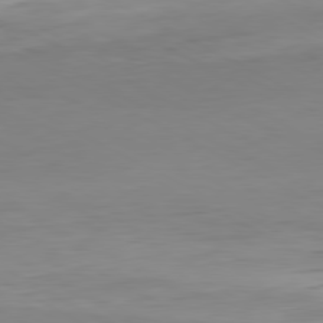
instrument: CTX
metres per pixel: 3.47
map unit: Hpe
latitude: -81.0676
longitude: 16.0850
